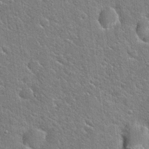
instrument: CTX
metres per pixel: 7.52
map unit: Hto
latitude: 20.8002
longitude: -51.5371
